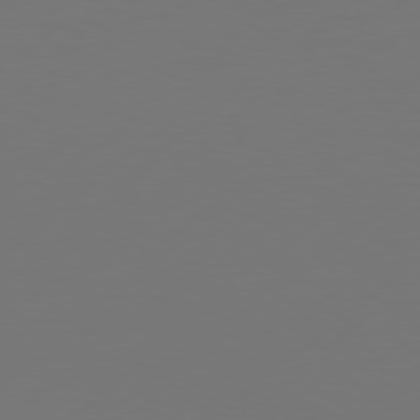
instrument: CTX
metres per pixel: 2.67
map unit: Hpe
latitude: 77.1025
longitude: -130.7814
